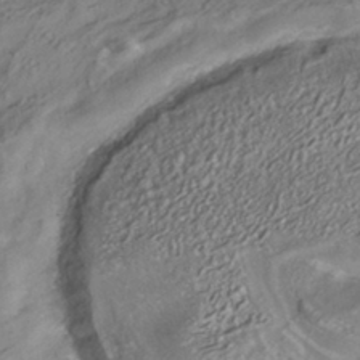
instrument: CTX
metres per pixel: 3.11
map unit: HNhu
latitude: -41.5021
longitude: 107.3510
